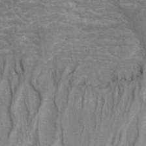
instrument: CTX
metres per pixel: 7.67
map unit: eAb
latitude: 43.1403
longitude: 106.2551
